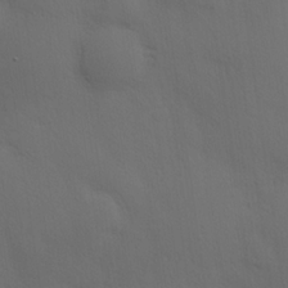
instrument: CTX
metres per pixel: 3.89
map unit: Hve
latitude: 19.1214
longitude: 150.7085
